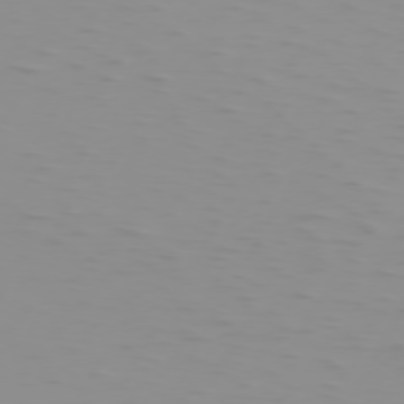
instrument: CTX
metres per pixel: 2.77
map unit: Hpe
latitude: 74.4601
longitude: -126.2712
